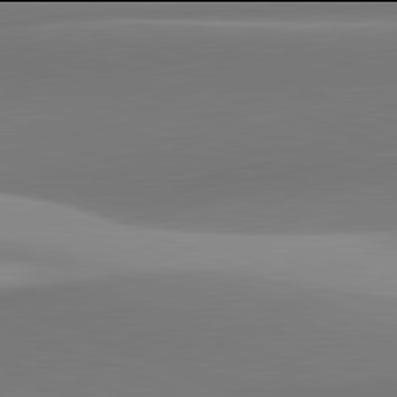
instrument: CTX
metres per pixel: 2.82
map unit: lApd
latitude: 81.9906
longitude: 144.1984
